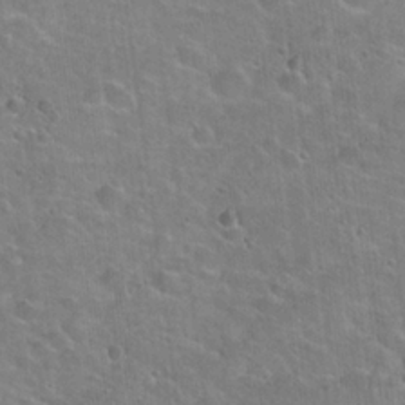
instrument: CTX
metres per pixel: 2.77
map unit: Hto
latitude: 22.2711
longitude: -51.3859
